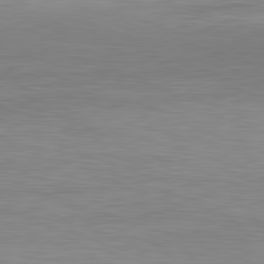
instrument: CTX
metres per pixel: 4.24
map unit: Ap
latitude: -82.0661
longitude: -78.6491
